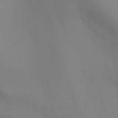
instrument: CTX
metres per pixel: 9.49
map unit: Aa
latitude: 26.9136
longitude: -131.5372
